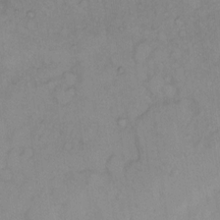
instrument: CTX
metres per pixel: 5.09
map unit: Hto
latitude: 6.4601
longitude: -61.3859
